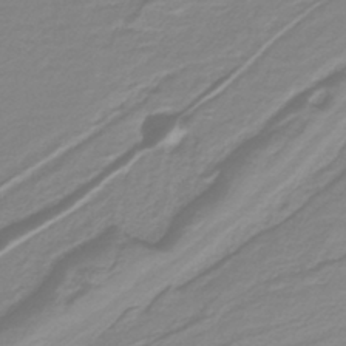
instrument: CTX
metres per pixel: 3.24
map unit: lHb
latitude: -40.3873
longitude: 52.1227
